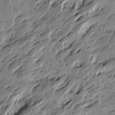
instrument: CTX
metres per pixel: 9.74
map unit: Htu
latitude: -4.4251
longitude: -177.2348
